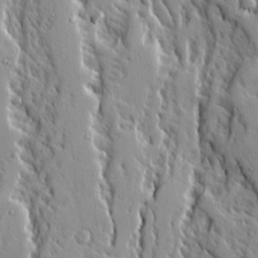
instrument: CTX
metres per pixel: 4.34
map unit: Ave
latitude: 14.6302
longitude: -130.7058
